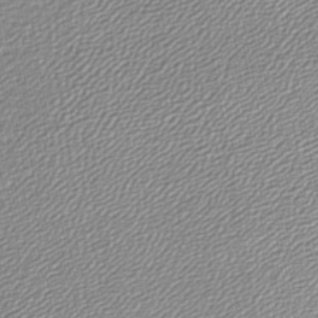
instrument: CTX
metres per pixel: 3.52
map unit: lHb
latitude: -43.7855
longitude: 61.9556
